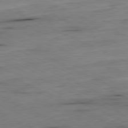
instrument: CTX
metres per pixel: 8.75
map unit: Ap
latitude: -81.2376
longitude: -71.7638
